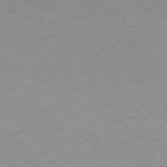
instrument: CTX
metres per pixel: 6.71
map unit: Ap
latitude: -76.0472
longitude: -88.7625
